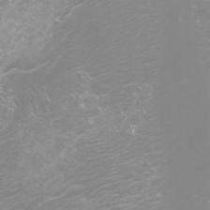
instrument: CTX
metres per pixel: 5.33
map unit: Nhu
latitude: -5.0297
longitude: -74.2523
